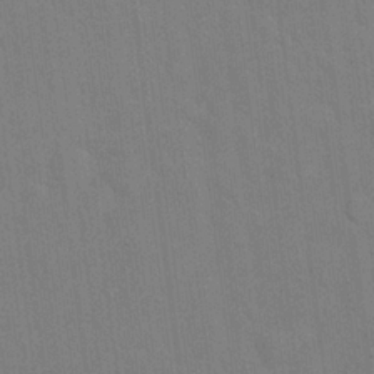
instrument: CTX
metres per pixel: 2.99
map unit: Hto
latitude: 21.1970
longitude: -54.2333
